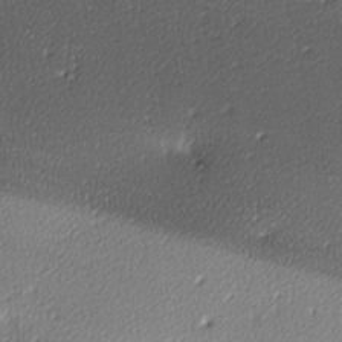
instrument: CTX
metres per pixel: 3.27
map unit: lAa
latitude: -10.6519
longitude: -126.7246
